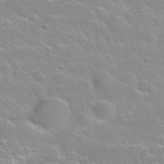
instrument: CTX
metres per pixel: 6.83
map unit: Nhu
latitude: 28.2333
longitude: -53.2537
